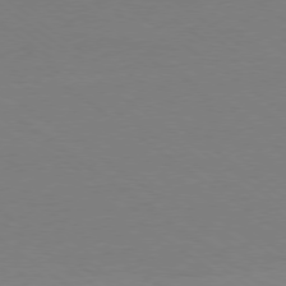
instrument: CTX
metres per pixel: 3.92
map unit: Ap
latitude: -78.9730
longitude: -95.2348
